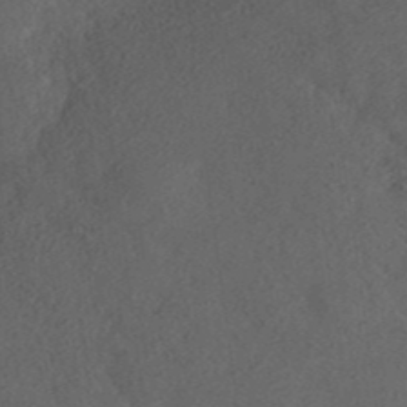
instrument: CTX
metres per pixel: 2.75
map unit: ANa
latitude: 37.0459
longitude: 18.2928
